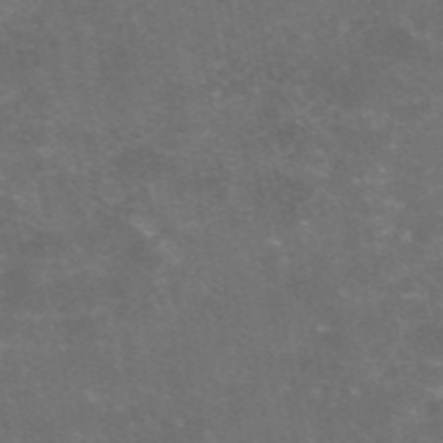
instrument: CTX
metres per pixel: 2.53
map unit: eAb
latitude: 46.8191
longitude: 124.7085
